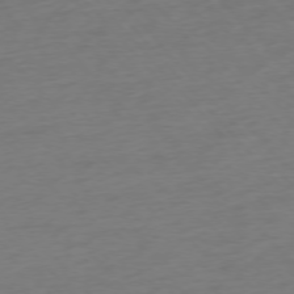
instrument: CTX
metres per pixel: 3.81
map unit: Ap
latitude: -76.3306
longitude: -64.0444
